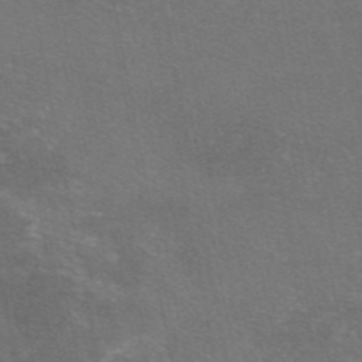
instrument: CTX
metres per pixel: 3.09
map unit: eAb
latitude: 46.7058
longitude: 105.9367
